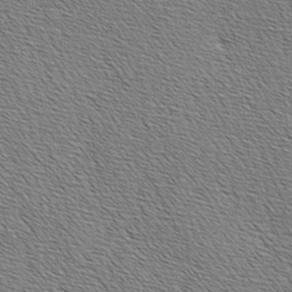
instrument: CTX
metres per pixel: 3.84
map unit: lAa
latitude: -3.7855
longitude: -121.7639
